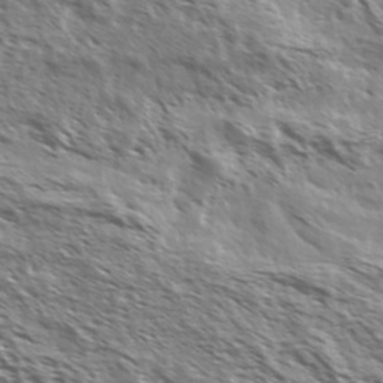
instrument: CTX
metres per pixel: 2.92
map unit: Ave
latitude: 37.2159
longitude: -111.4238
